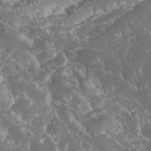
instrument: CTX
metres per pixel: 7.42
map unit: eHh
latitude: 34.3656
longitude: -62.9703
